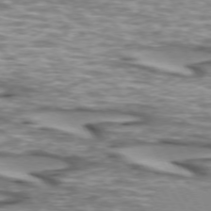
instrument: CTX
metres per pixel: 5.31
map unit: lApd
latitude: 73.2159
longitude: -56.7057
